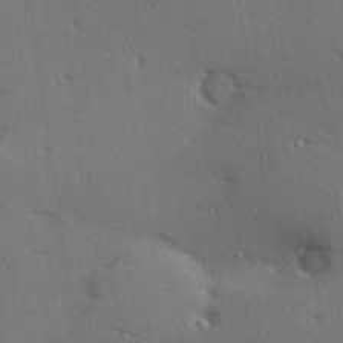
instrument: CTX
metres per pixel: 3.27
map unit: Hve
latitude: 26.2523
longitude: -91.8961
